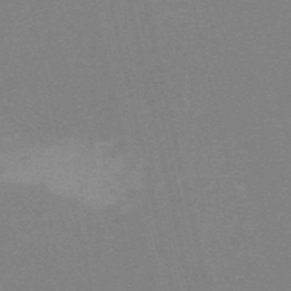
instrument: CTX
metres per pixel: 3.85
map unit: HNb
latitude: -54.4440
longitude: -41.2536
